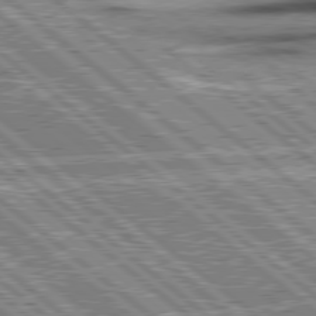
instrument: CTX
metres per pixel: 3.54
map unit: Hpe
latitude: 78.7435
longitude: -155.8961
